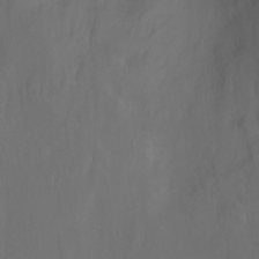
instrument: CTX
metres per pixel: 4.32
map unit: Nhu
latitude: -5.0675
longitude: -74.6868
